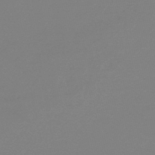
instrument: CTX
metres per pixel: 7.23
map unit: HNb
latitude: -44.6707
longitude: -45.1970
